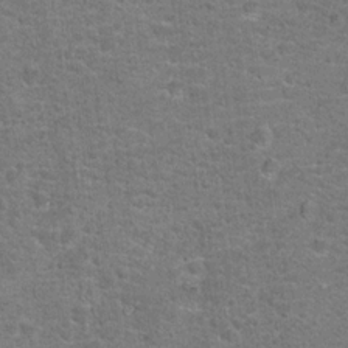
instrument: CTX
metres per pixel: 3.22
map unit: Hto
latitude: 17.2348
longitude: -42.6680
